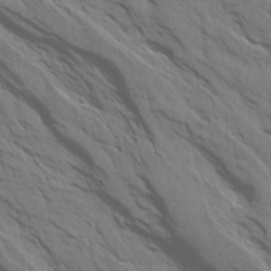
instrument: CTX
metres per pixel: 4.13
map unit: Aa
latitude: 14.6113
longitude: -147.2159
